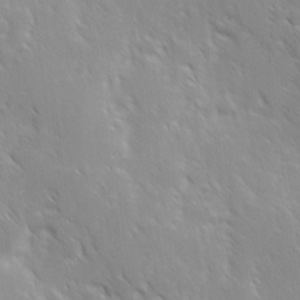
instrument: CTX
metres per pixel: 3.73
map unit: Ave
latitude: 9.3671
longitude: -103.8961
